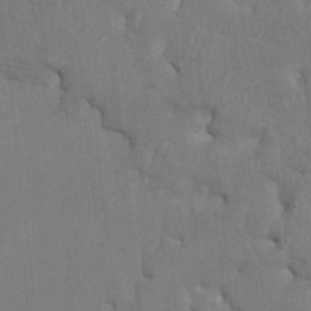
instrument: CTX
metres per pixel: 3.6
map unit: HNhu
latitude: 4.1578
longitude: -7.4048
